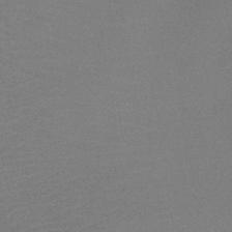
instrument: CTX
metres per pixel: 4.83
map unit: lHb
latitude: -35.7289
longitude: 68.2739
